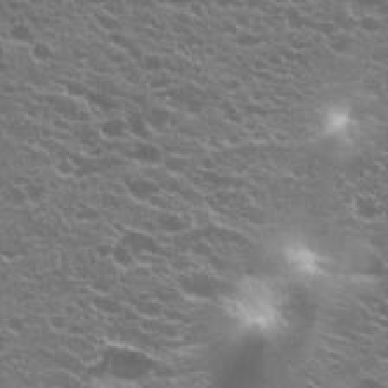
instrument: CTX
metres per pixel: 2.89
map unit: Hto
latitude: 20.6869
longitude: -35.0458
